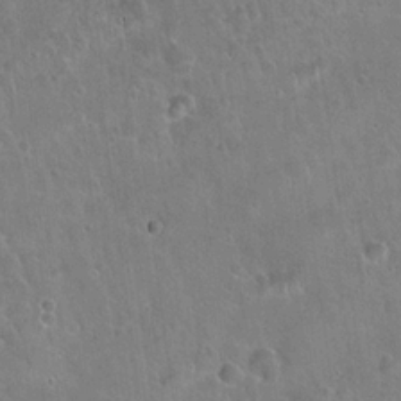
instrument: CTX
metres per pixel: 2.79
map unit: Hto
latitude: 22.2522
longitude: -51.9528
